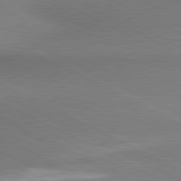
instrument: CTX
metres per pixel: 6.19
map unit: lApd
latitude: 80.8758
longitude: 162.3306
